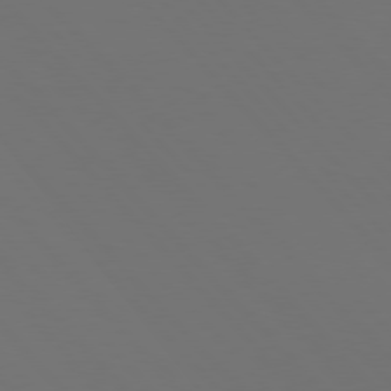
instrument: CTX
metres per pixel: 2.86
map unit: Hpe
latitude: 76.5545
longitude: -169.0648
